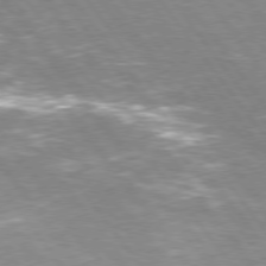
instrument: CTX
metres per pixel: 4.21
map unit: Hpe
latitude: 75.4238
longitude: -142.7435
